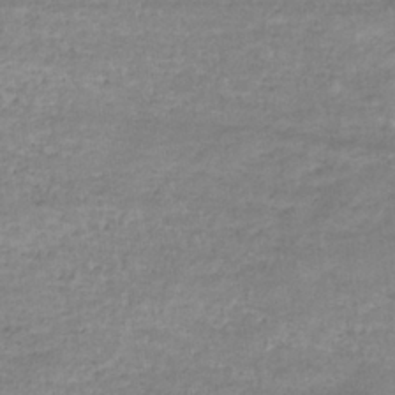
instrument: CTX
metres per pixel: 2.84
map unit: eHb
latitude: -32.6141
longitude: 68.6140
